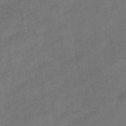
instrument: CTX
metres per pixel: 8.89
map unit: eHb
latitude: -40.3684
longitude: 83.6722
